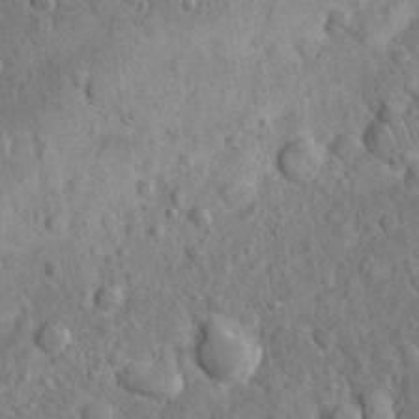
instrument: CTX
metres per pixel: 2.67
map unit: Nhu
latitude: 23.0458
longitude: -67.1403
